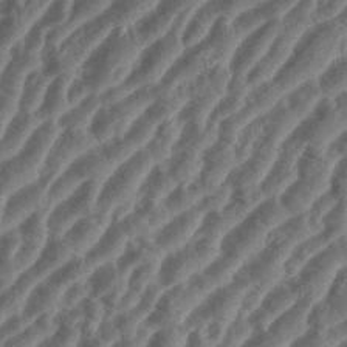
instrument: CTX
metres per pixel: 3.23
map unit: eHh
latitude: 36.1767
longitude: -135.4426
